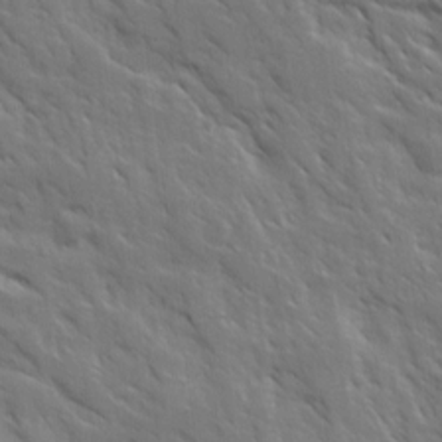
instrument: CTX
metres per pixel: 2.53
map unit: Ave
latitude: 15.5938
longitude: -132.1767
